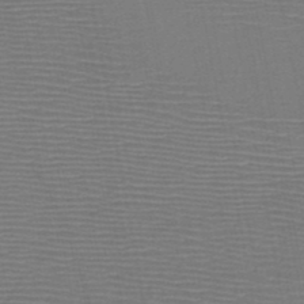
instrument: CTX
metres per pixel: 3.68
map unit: HNb
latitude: -46.8975
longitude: -40.5545
